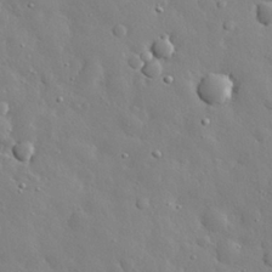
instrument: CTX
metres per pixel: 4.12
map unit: eHh
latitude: 28.8947
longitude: -78.5357
